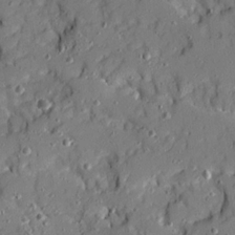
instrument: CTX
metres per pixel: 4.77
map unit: Ave
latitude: 19.2159
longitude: -129.0080
